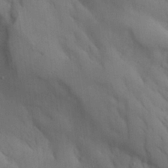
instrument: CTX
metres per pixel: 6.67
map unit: Aa
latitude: 26.2901
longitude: -132.2334
